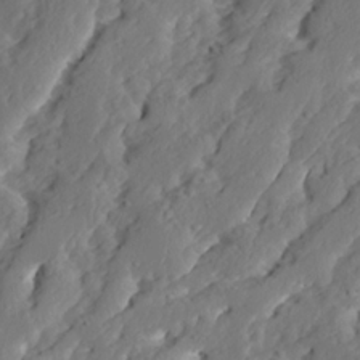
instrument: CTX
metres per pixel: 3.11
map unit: Ave
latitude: 13.9150
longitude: -135.1214
